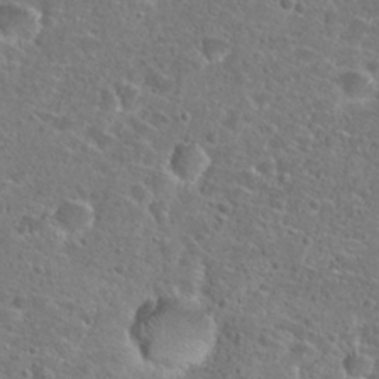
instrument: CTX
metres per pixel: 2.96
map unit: Hto
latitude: 25.0647
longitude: -49.3293
